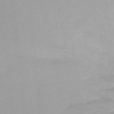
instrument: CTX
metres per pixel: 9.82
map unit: Ht
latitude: -9.8422
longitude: -28.6490
